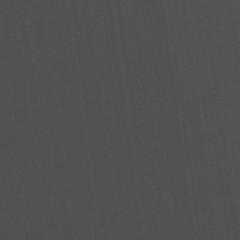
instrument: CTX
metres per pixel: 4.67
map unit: lHvf
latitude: 22.5735
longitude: 141.3132
